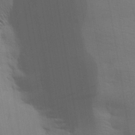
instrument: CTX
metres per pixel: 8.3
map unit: Aa
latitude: 27.9339
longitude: -139.4993
